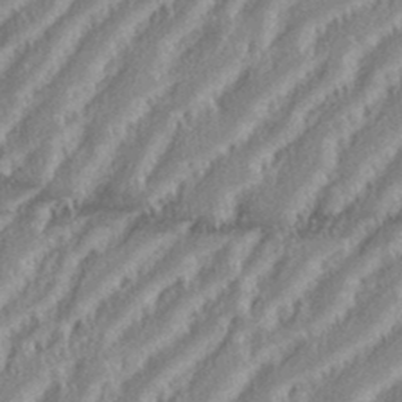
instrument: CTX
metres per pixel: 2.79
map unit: eHh
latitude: 35.3859
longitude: -133.1025
